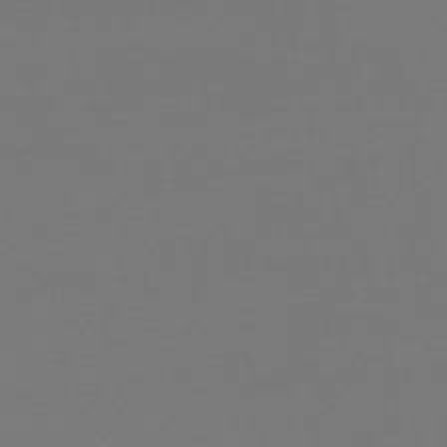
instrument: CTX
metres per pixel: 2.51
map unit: lHb
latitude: -46.3873
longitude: 60.7652
